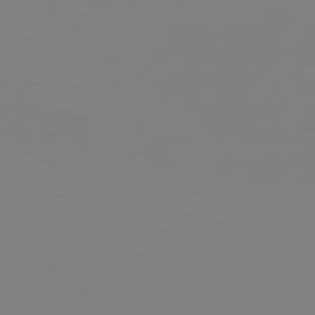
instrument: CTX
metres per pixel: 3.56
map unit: Hpe
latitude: 78.1578
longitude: -126.8380
